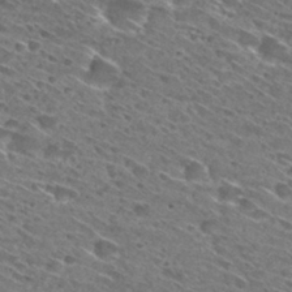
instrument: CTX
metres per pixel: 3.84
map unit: Hto
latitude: 30.1389
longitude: -45.7260
